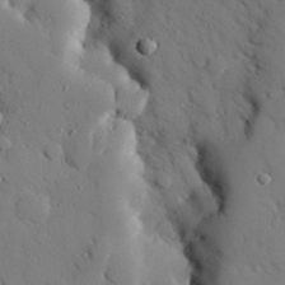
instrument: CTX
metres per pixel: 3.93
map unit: eHh
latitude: 26.9514
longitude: -78.7247
